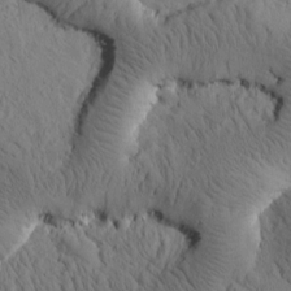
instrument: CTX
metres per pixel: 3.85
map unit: Htu
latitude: -0.2929
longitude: 175.4076
